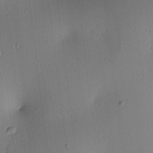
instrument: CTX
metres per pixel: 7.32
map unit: lAa
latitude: 5.0836
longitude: -112.4412
